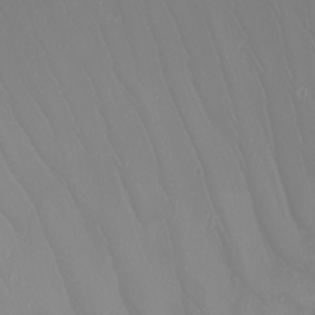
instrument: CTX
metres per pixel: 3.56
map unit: Nhu
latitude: -7.5966
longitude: -94.1200
